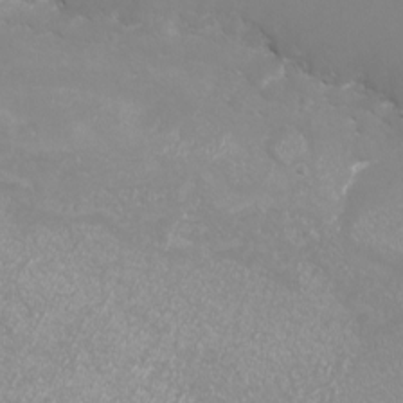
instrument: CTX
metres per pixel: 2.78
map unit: eHh
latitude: -7.3320
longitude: -77.3103
